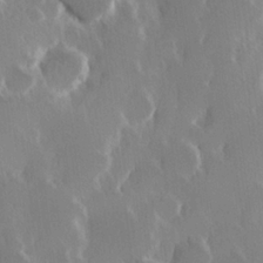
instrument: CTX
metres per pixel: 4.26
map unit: Hve
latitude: 23.3293
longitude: 146.6140
